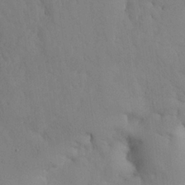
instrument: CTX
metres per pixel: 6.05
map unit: Nhu
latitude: 25.8583
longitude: -72.2334
